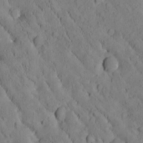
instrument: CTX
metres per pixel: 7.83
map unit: Htu
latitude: -3.1242
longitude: 174.2361
